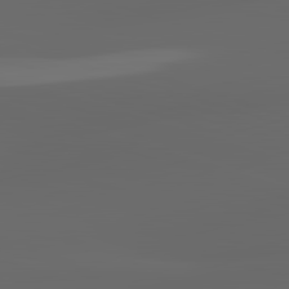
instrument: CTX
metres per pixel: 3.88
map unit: lApd
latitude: 82.9891
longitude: -132.2712
